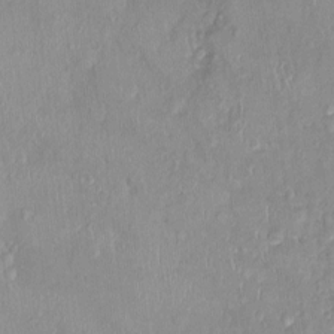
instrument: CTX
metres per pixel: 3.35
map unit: Nhu
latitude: 0.4034
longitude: -15.0270
